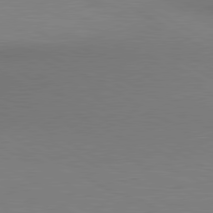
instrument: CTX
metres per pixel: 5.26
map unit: lApd
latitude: 80.4034
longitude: 130.4062
